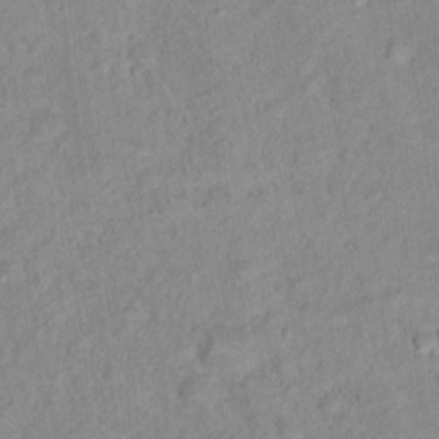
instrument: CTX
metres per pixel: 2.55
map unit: Nhu
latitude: 16.3278
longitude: -32.1767
